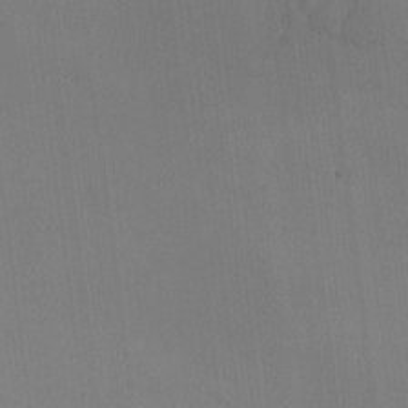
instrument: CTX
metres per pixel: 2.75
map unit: Ave
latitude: -8.3684
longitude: -122.1011
